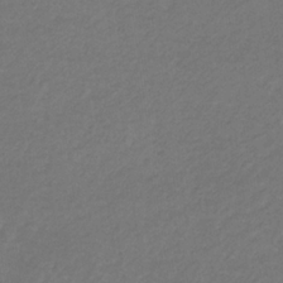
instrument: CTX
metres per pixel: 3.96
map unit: eHb
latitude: -32.3496
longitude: 70.1795
